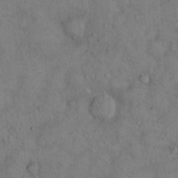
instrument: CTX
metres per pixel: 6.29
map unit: Hto
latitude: 12.5924
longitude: -59.4238
